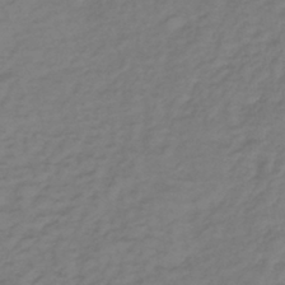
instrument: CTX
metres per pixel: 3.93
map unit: lHb
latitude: -39.3321
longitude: 72.1606
